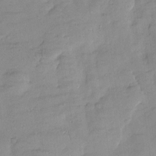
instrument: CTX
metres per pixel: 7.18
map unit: Htu
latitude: -8.5763
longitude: 176.5196
